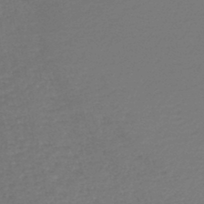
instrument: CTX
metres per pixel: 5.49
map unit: lHb
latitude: -45.7478
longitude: 60.8030
